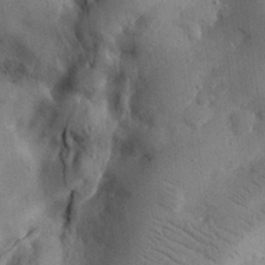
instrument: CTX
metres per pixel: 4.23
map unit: eHh
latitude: 26.1200
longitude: -68.4601
